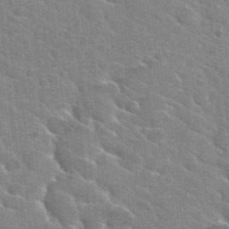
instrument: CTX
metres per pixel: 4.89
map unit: Hto
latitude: 25.7449
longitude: -36.6869
